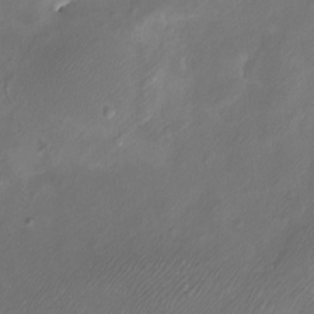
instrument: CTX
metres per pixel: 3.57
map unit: eHh
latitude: -5.7666
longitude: -77.8016
